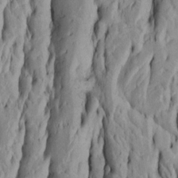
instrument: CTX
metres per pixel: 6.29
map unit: Htu
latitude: -5.5588
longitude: 151.6532
